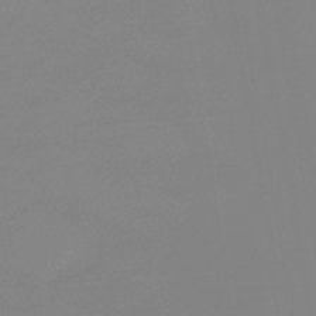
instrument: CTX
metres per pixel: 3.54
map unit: eHb
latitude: -44.8408
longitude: 86.6708
